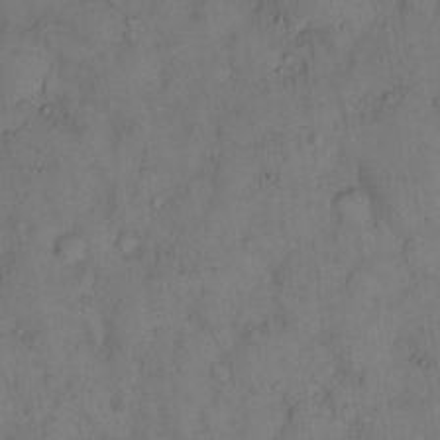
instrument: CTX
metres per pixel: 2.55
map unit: eHh
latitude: 12.8002
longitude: -62.7058
